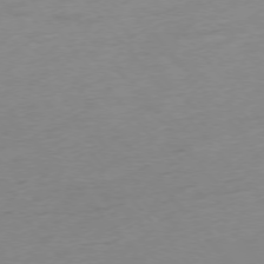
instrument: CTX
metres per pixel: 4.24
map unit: Hpe
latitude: -75.8234
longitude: -11.9528
